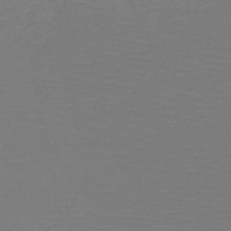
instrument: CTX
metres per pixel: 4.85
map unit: HNb
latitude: -49.9556
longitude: -44.1578
